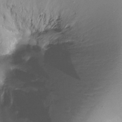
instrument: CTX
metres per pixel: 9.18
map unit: Ht
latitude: -12.3495
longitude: -45.2348
